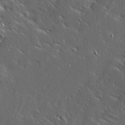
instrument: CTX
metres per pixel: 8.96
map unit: Ave
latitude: 14.5357
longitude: -138.4034
